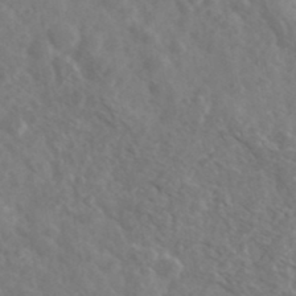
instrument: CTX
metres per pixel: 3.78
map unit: Ave
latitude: 38.7435
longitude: -106.5924
